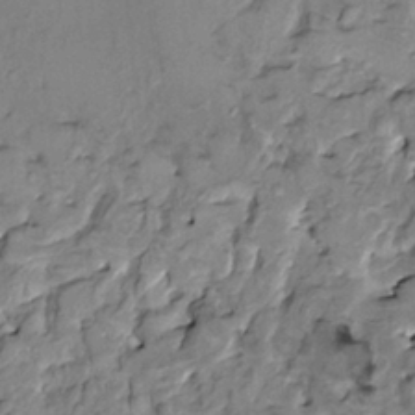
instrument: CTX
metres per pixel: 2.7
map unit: HNhu
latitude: 2.6112
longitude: 8.8786
